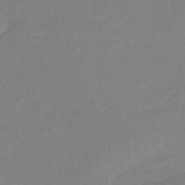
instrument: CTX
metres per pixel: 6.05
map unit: eHb
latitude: -46.7274
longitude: 86.8408
